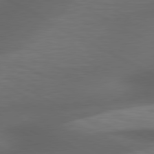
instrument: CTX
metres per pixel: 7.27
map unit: lApd
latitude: 79.5182
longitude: -119.0836
